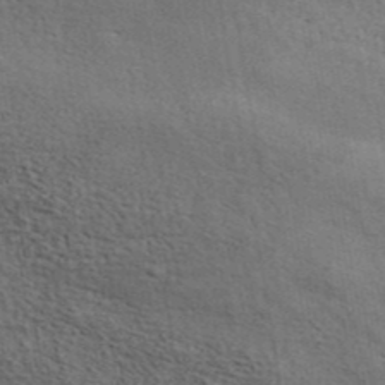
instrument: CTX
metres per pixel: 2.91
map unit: ANa
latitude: 41.9528
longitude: 16.3873
